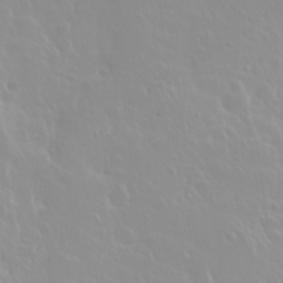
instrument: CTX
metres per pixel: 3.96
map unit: Ht
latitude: -2.4440
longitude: -60.8002
